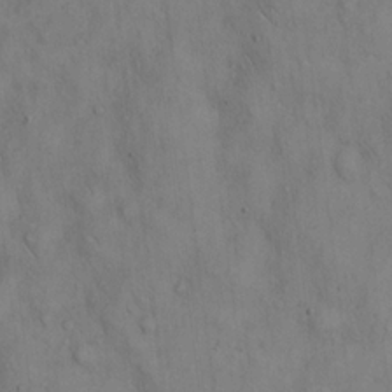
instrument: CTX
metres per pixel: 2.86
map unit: Hto
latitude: 14.2145
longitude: -59.6694
